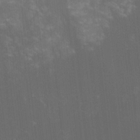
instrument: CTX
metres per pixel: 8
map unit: lHvf
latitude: -14.0850
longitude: -101.7261
